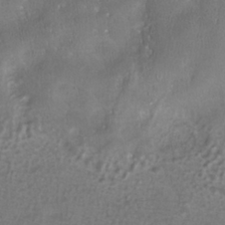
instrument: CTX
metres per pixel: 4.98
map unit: ANa
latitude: -37.3887
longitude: 95.0297
